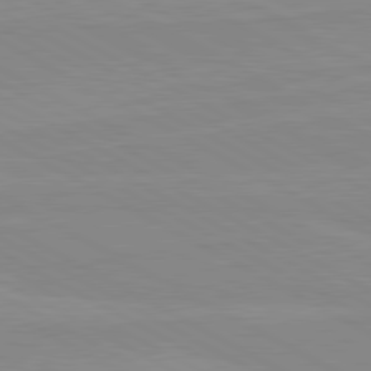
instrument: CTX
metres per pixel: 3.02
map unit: lApd
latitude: 80.5357
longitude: -176.7057
